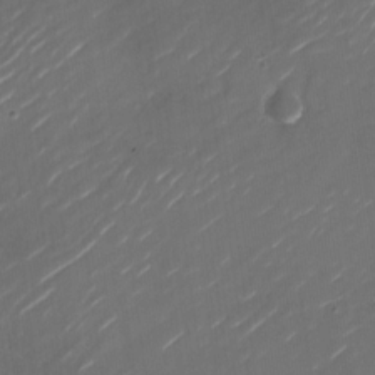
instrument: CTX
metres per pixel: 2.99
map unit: Nhu
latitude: -28.5196
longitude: -74.4412
